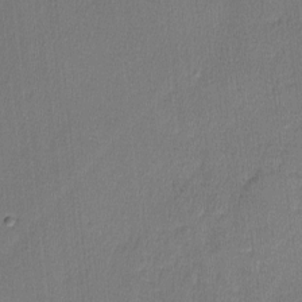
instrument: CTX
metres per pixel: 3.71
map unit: lHvf
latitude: -11.3510
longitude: -99.6316
